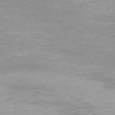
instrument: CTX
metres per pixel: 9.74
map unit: Ap
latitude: -79.1809
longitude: -82.3656
